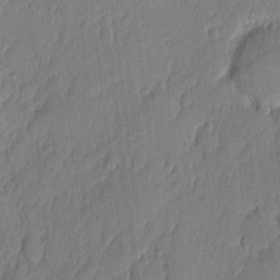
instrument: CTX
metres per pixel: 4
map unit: eHh
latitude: 4.9514
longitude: -76.6301
